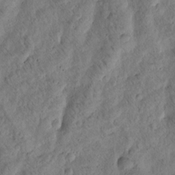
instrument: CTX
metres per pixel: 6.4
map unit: Htu
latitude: -3.5777
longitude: 171.2943
